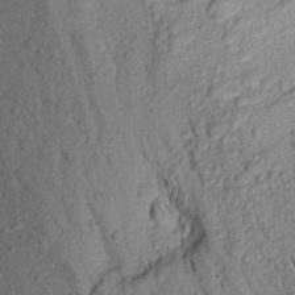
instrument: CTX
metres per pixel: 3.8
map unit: Aa
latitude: 16.1011
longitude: -146.8947
